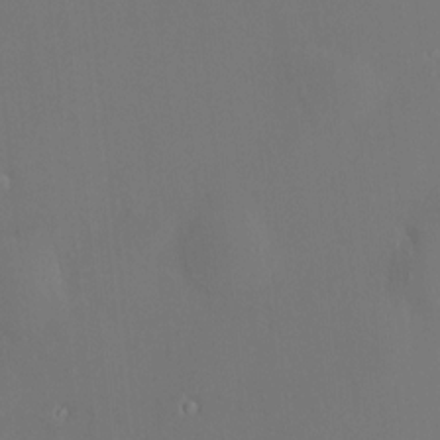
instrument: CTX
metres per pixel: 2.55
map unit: HNhu
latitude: 7.9528
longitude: 11.5399
